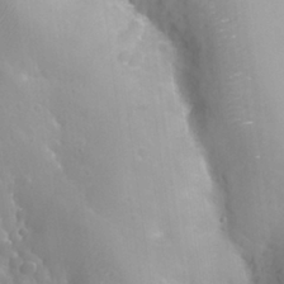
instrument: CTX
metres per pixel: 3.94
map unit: Nhu
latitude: 26.8002
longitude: -56.1010
